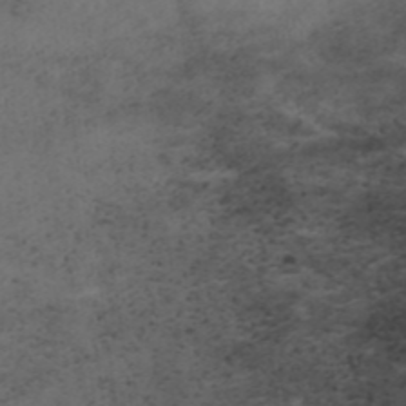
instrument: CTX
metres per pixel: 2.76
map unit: ANa
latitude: 36.0444
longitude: 13.6344
